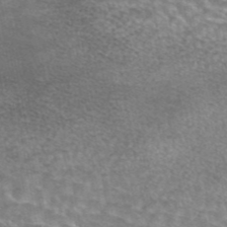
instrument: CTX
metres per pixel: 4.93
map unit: eAb
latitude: 44.9513
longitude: 103.6911
